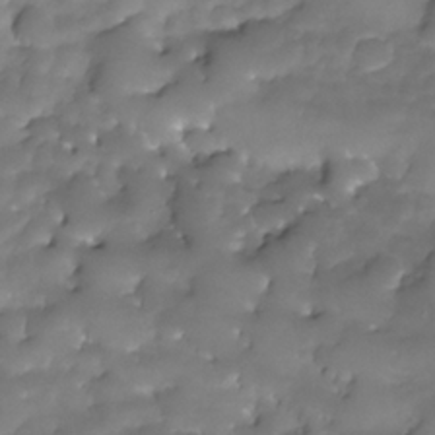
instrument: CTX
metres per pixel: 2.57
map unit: Nhe
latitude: -34.4251
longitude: -146.2145
